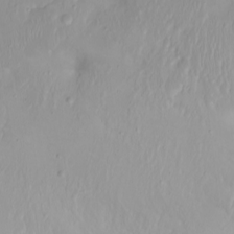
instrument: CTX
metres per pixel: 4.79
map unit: Ht
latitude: -1.3699
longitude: -61.1403
